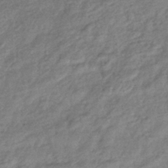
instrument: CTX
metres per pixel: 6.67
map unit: eHb
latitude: -38.4062
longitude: 80.5007
